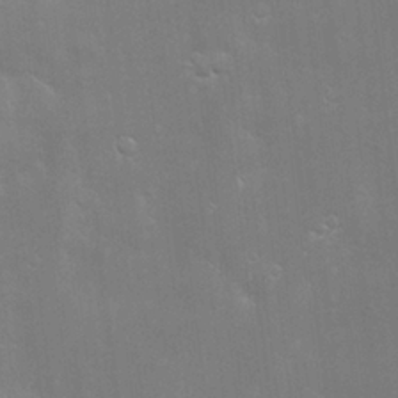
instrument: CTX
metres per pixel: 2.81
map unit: Hve
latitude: -10.8597
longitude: 174.5762
